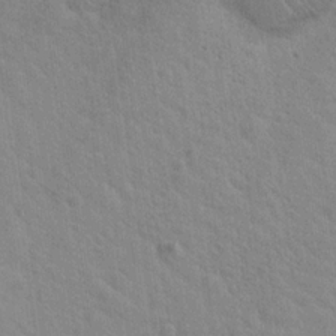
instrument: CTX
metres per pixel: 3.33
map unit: Hto
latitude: 20.0255
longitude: -54.4034
